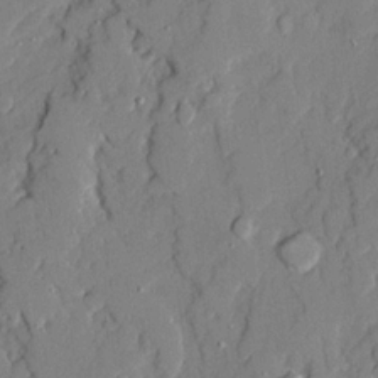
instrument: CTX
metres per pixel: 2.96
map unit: Ave
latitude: 21.7261
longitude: -129.4048
